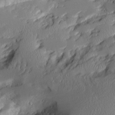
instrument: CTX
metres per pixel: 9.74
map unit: Aa
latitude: 12.1011
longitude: -126.6680
